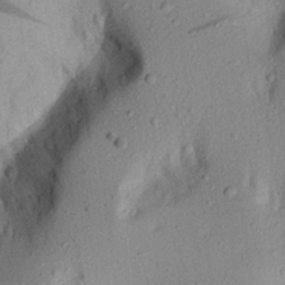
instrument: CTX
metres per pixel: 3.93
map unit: Aa
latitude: 20.1389
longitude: -143.3293
